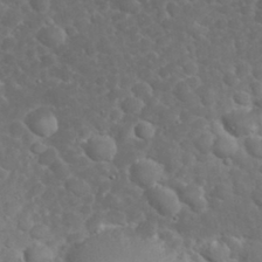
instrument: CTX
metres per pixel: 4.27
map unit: eHh
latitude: 32.4034
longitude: -61.5182
